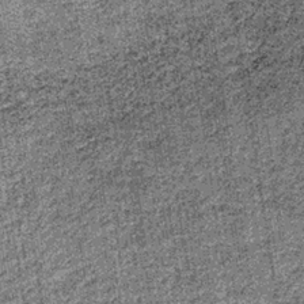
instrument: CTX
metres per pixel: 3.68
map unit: lHb
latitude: -36.3873
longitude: 64.6897
